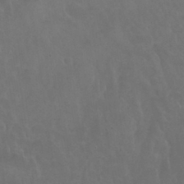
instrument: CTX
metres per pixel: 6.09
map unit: Nhu
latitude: 30.1200
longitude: -51.2726
